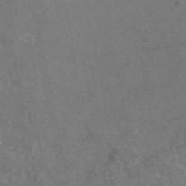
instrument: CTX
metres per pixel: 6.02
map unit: eAb
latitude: 46.9136
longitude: 110.6518
